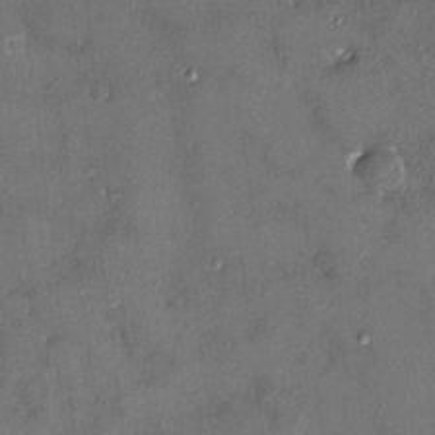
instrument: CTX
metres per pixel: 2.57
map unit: HNhu
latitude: 3.7449
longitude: 7.0108
